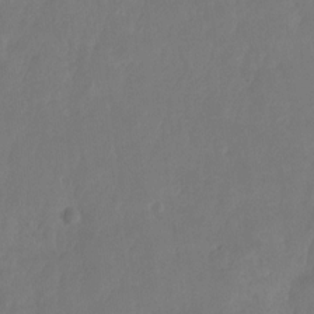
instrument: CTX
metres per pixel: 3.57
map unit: HNhu
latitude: -23.9367
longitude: 49.9367
